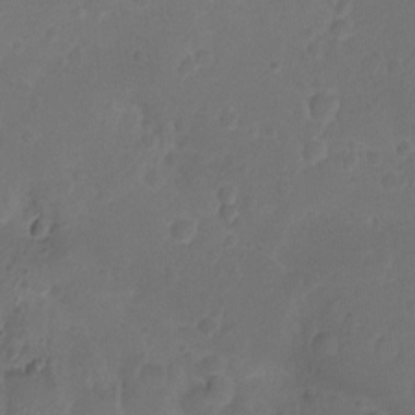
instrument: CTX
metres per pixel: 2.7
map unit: Nhu
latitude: -15.6155
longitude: -25.9906
